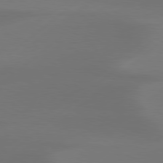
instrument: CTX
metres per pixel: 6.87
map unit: Hpe
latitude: 78.6113
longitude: -130.6869
